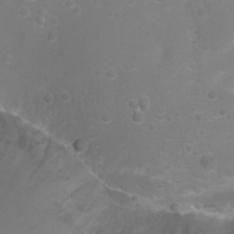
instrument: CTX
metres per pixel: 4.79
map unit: Ht
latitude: -1.7667
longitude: -27.4049
